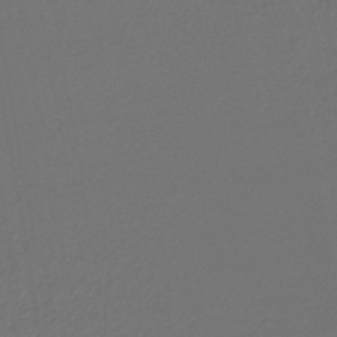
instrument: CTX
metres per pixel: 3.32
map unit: lHb
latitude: -43.6910
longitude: 66.1984
